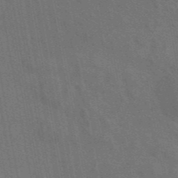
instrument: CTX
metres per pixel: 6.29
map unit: ANa
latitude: 43.7639
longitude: 27.3320
